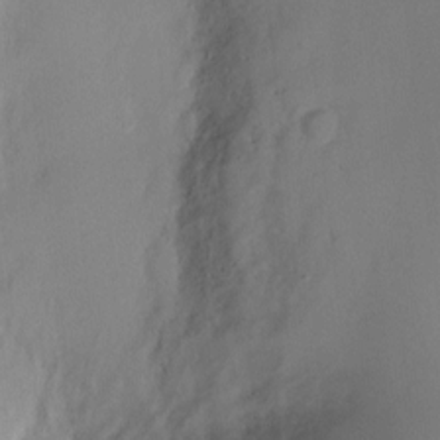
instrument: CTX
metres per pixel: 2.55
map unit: Ht
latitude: -4.9163
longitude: -19.3292
